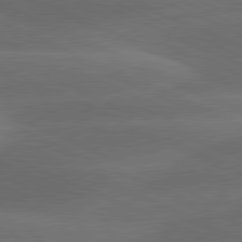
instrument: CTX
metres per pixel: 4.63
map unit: lApd
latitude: 80.2900
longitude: -83.9717
